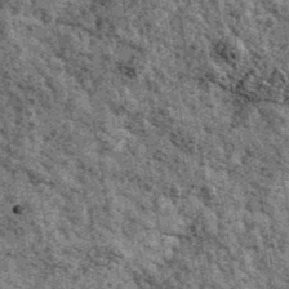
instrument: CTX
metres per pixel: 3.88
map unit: Ave
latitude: 40.5546
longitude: -107.6505
